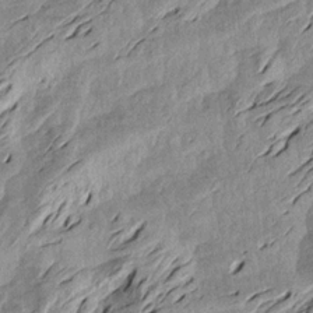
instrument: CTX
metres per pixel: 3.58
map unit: Aa
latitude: 19.2915
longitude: -145.2915
